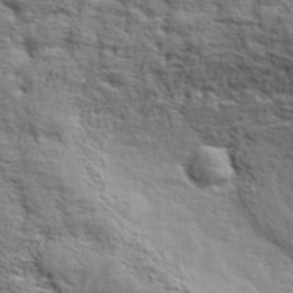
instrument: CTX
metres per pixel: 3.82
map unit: eHh
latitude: 37.0081
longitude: -81.8394
